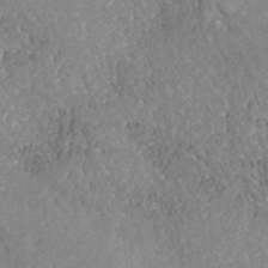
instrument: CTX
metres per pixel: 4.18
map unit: Nhe
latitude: -41.3887
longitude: -110.9136
